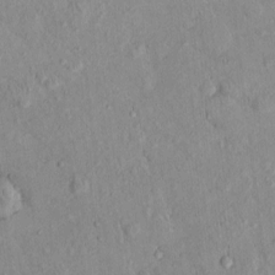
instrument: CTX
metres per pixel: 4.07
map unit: eHh
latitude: -0.0094
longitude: 16.6330
